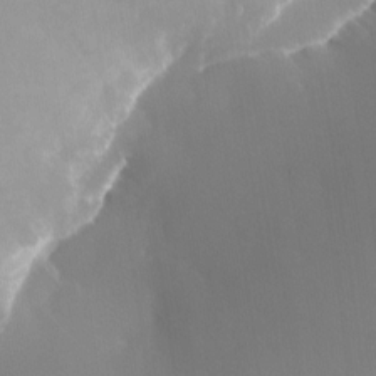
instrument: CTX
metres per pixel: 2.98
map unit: Nhu
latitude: -23.1620
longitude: -71.2348
